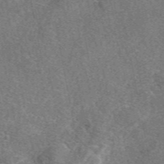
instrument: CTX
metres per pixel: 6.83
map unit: eAb
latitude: 48.4601
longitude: 109.7289
